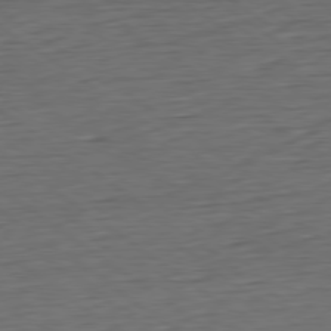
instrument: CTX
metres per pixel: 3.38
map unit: Hpe
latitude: -79.6155
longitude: 11.9556
